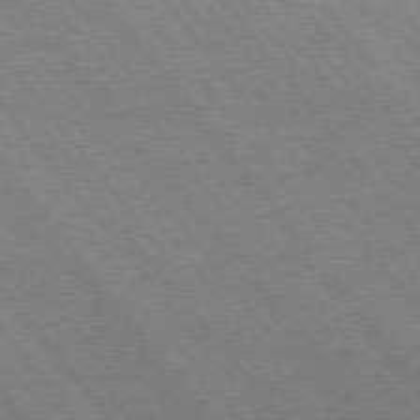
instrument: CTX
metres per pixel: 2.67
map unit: Hpe
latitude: 75.2348
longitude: -140.0444
